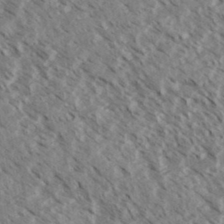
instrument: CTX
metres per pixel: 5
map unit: eHh
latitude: 34.9135
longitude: -139.9906
